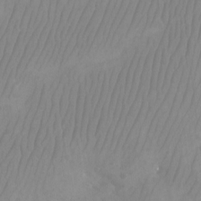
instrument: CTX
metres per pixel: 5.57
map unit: Aa
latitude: -12.6708
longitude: -67.5182
